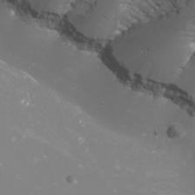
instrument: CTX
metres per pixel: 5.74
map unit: Nhu
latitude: -7.6344
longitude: -76.0633
